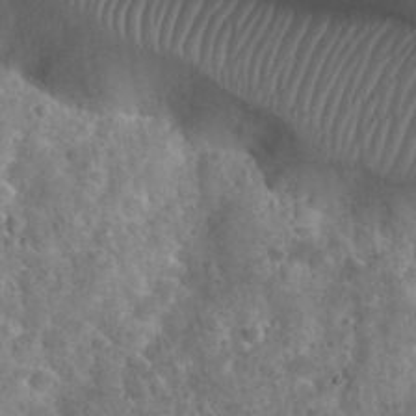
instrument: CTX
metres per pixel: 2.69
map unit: Nhu
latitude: 30.6491
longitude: -52.0444
